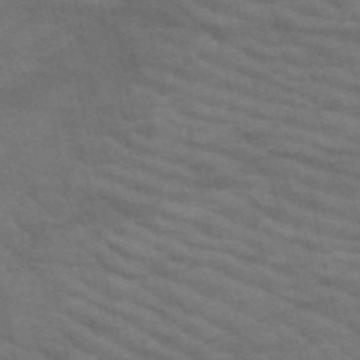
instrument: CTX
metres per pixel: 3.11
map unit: HNb
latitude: -52.8974
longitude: -43.8772
